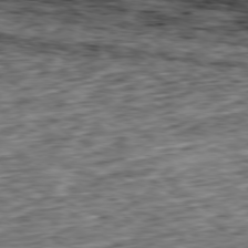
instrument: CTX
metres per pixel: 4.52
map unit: Ap
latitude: -79.2376
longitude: -76.4790
